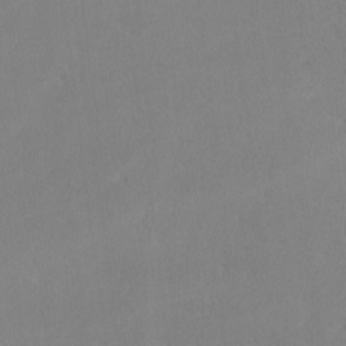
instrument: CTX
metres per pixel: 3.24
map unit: lHvf
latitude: -12.3306
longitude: -100.0822
